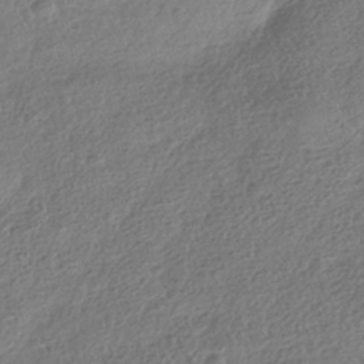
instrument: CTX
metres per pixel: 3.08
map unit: HNhu
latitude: -41.5588
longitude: 98.4818
